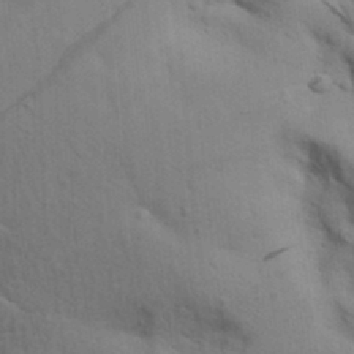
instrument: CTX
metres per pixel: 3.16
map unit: lAa
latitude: 19.0458
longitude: -138.5735
